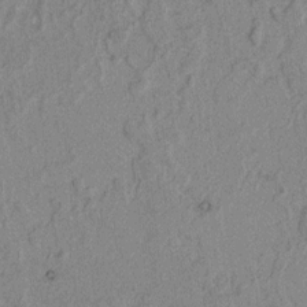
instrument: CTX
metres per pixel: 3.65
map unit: lAvf
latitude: 3.9150
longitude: 157.8611
